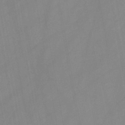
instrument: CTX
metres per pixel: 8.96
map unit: HNb
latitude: -46.1983
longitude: -38.6490
